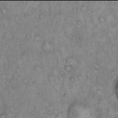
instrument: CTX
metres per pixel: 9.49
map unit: Hto
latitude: 13.9906
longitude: -57.3670
